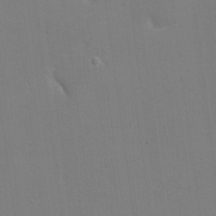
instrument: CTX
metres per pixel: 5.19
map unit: eHh
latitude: 19.1025
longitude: -69.5371
